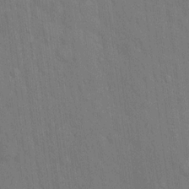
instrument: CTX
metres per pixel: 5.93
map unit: Hto
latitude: 15.8773
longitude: -57.9150
